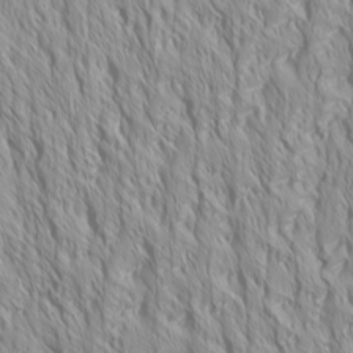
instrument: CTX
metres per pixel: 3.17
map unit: Htu
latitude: -4.9352
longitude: -72.2334
